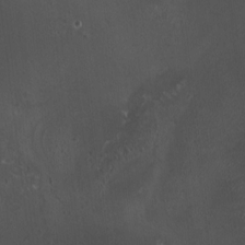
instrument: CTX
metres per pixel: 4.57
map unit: HNhu
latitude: 4.3278
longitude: 5.0675
